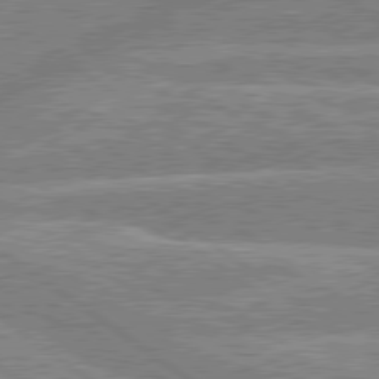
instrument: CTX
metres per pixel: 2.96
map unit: lApd
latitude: 79.6883
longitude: -156.7246
